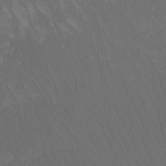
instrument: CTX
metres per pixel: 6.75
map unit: Htu
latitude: -11.8233
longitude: -73.6505
